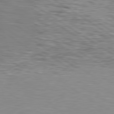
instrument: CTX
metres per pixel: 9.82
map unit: lApd
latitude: 79.4805
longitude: -50.1011
